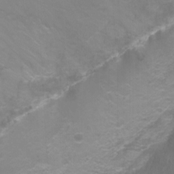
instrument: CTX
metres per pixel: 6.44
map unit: Ht
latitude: 1.4237
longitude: -33.0081
